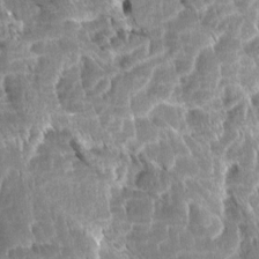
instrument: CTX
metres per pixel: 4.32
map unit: Aa
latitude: 8.1578
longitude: -132.7057
